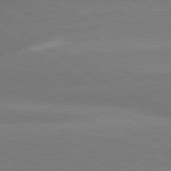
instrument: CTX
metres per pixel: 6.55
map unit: lApd
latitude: 80.0822
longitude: -149.5371
